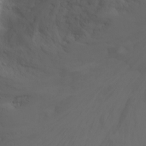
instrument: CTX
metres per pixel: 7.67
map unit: Nhu
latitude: -4.4062
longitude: -74.0444
